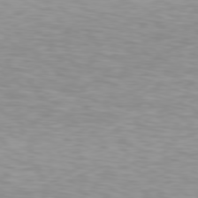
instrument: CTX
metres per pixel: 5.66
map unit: Hpe
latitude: 78.3279
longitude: -144.1955
